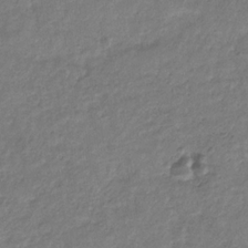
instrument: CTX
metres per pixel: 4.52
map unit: eHb
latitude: -29.9556
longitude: 69.5210
